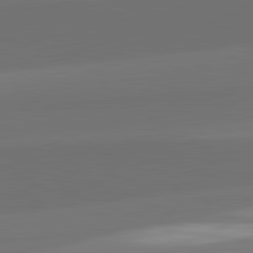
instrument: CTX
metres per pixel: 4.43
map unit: lApd
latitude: 82.0633
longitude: -162.1011
